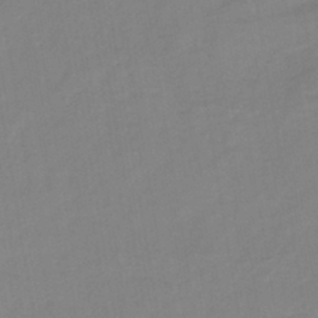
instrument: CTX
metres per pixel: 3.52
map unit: lHb
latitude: -41.2943
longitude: 74.7464
